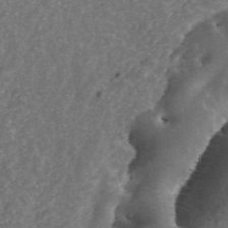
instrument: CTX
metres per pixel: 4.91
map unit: ANa
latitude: 44.5923
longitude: 25.2187
